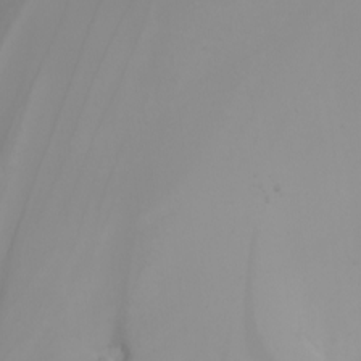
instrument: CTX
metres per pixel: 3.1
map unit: Nhu
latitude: -5.3698
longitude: -93.0269
